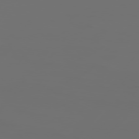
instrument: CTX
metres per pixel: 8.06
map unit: Hpe
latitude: 76.1577
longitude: -140.8380
